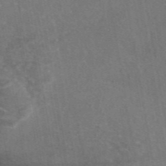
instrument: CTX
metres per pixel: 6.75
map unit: eAb
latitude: 45.9339
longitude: 109.1431
